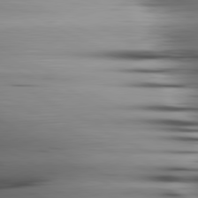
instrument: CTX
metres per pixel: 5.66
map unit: lApd
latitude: 80.5546
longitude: -123.3293
